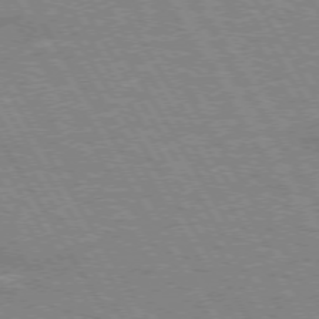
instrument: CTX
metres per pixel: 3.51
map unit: lApd
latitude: 73.1026
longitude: -55.8394
